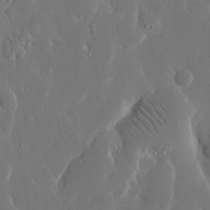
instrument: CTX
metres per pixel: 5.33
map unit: eHh
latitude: 15.4805
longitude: -69.8206
